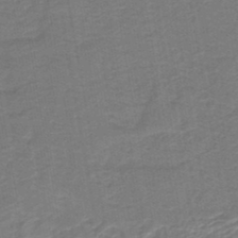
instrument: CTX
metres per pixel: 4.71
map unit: HNb
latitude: -46.0850
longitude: 52.1227
